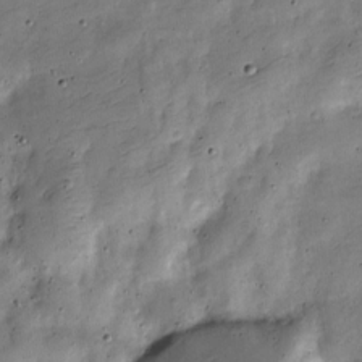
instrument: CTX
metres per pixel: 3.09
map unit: Nve
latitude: -25.7477
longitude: 106.3496
